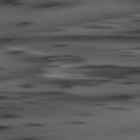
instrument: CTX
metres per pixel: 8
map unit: lApd
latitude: 80.5735
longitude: 157.5588
